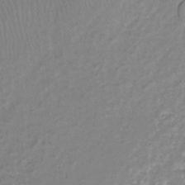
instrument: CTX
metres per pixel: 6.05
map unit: Nhu
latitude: -29.7667
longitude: -71.7261
